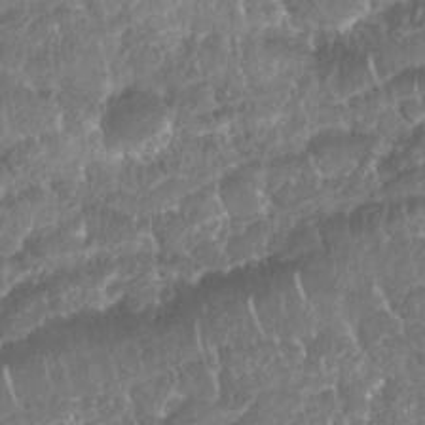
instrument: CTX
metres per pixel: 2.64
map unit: Nhu
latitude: 25.4048
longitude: -61.1781
